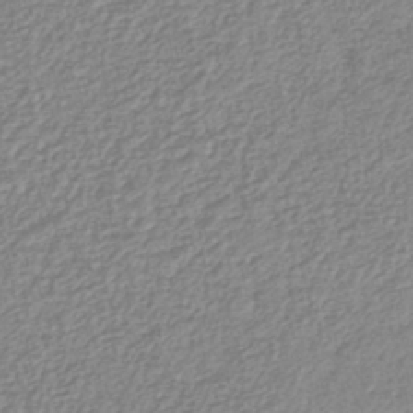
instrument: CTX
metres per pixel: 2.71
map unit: lHb
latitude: -41.2376
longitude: 61.8044
